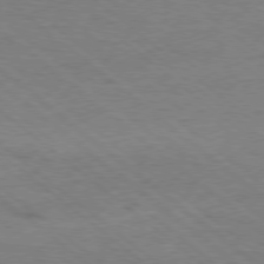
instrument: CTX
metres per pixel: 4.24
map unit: Hpe
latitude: -78.8975
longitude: 17.5966
